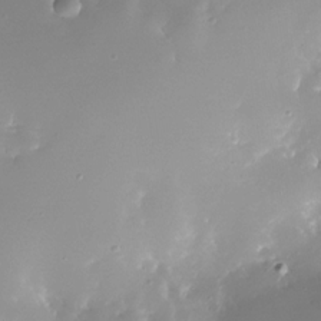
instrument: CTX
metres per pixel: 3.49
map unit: Nhe
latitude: -32.2551
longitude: -116.9136
